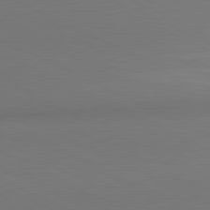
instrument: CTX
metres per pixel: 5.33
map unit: lApd
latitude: 81.1970
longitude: 144.8597
